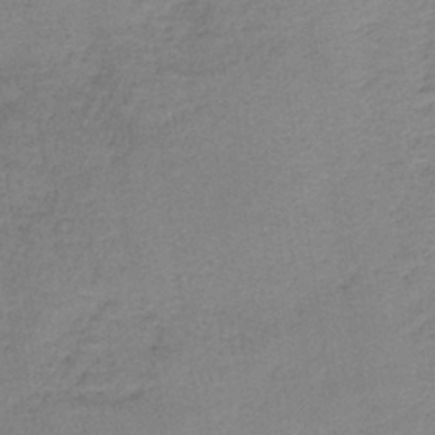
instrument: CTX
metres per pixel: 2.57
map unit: HNb
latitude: -35.2754
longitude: 58.7652
